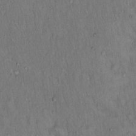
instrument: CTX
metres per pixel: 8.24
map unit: Hto
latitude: 15.2537
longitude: -59.2726
